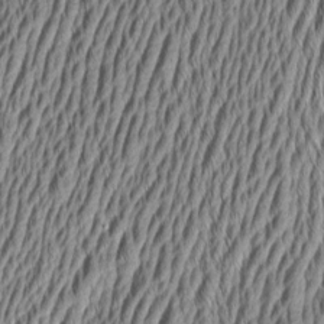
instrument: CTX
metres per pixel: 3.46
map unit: Aa
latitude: 7.0080
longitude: -129.5938
